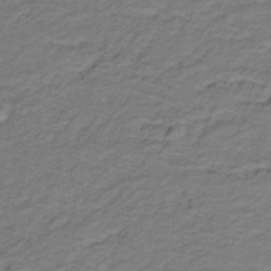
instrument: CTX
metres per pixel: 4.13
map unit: lHb
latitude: -32.0850
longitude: 65.5966
